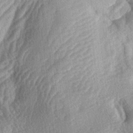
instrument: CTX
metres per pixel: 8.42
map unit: lAa
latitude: -4.3306
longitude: -127.1970
